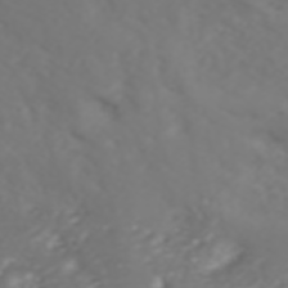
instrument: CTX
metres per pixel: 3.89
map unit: ANa
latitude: 42.4034
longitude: 34.5574
